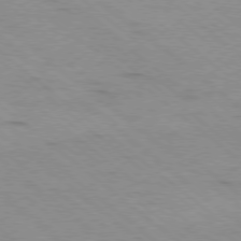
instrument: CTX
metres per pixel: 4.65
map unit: Ap
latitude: -79.0486
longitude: -100.9892
